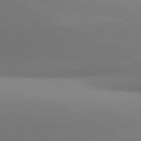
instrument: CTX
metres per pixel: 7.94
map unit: lApd
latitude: 81.2348
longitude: 135.4454
